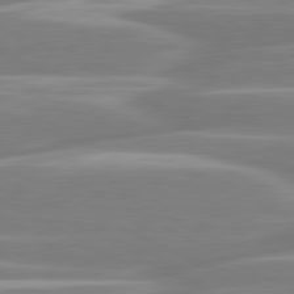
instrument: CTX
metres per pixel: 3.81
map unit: lApd
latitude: 80.7435
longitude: -129.7449
